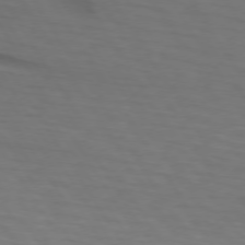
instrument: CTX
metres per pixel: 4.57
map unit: lApd
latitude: 73.3293
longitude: -75.2348
